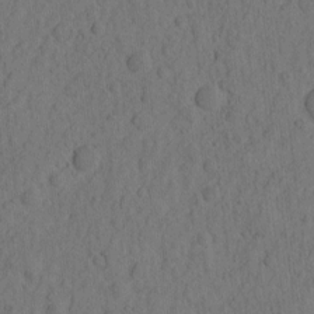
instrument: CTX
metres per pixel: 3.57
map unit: eHh
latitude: -2.0849
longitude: 17.3510
